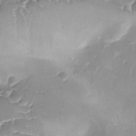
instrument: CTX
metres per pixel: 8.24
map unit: Ave
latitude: -9.2943
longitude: -122.4790
